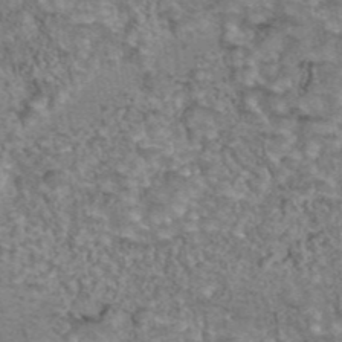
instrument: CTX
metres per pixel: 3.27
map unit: eAb
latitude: 44.0633
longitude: 105.5021
